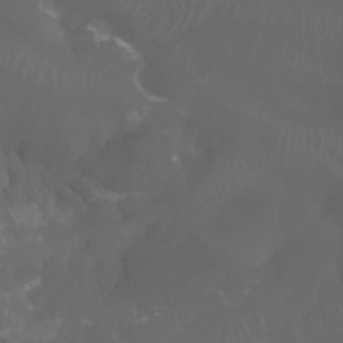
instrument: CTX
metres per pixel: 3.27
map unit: Htu
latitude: -6.8786
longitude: -71.5371
